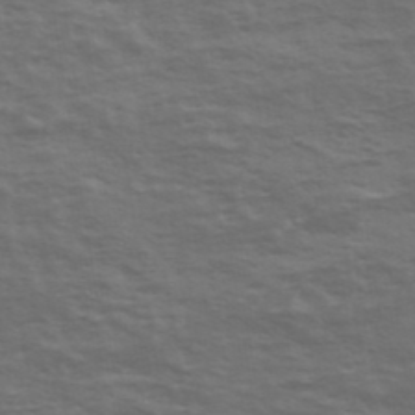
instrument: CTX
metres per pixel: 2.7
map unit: Ave
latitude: 39.6883
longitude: -113.7827
